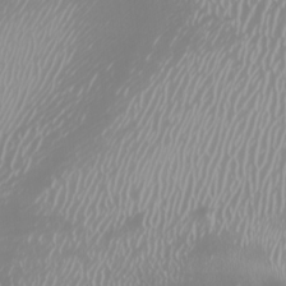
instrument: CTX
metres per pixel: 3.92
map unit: Htu
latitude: -5.2754
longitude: -74.4601
